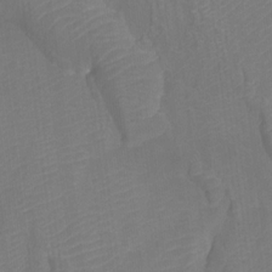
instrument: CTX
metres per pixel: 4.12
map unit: Htu
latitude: -11.9367
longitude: -70.6112
